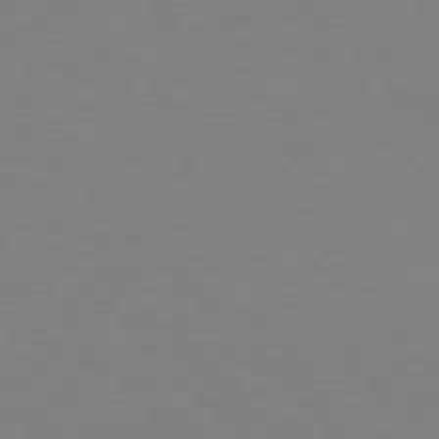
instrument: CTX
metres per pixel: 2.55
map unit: Hpe
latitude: 76.9702
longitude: -160.6868
